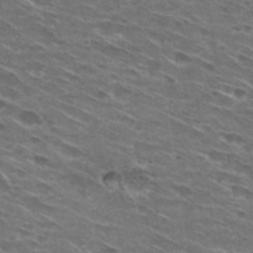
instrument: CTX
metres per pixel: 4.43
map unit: Hto
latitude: 29.4237
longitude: -45.5749
